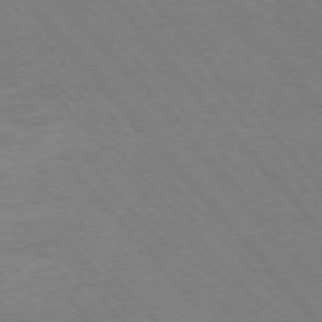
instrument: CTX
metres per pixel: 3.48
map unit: Hpe
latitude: -76.8408
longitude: -13.4993
